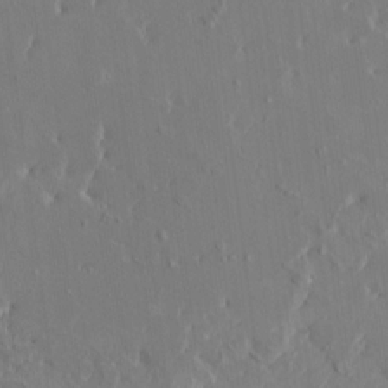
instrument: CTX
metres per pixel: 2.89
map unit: HNhu
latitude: 6.4223
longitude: -4.6490
